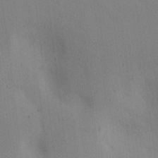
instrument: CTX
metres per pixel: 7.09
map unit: lAvf
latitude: 9.0081
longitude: 167.1998
